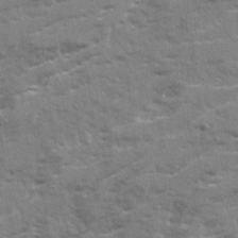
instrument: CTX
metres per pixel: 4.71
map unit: Ave
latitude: 21.0837
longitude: -130.3279
